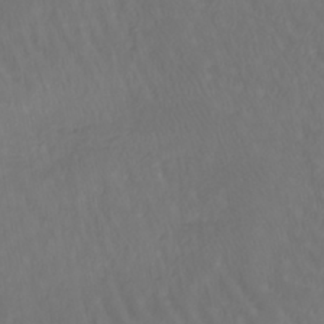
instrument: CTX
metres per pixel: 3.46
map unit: lHb
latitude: -42.6896
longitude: 66.1039
